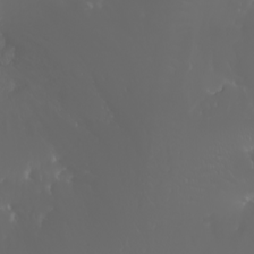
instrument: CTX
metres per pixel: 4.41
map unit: Htu
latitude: -1.3699
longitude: -75.8394
